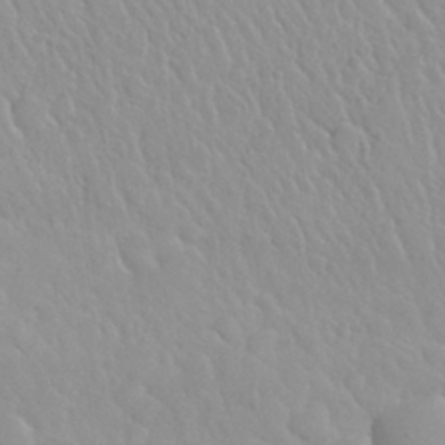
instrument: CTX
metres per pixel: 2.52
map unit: Nhu
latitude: 29.5938
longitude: -55.7827
